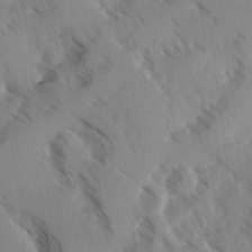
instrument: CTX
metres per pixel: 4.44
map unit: Ave
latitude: -0.4251
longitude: -111.2159
